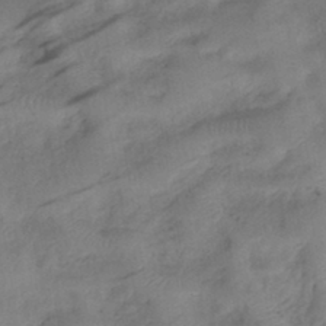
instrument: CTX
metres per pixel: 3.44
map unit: lHb
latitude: -41.0486
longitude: 78.1039
